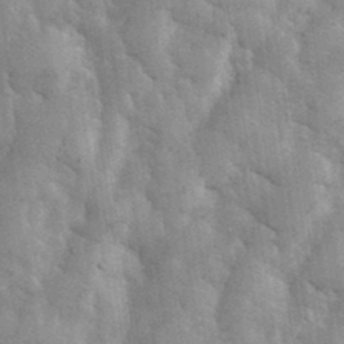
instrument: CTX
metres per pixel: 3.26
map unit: eHh
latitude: 35.5371
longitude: -68.4223
